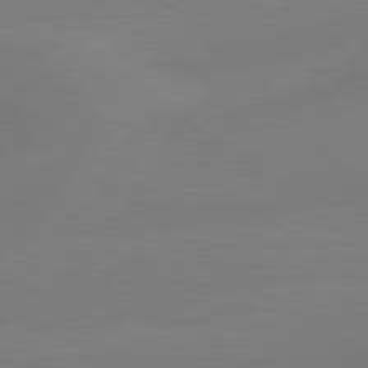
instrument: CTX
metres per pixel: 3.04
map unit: lApd
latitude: 79.0837
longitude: -149.8394
